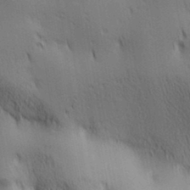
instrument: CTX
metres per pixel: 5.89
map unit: lAa
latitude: 11.2348
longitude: -108.1955
